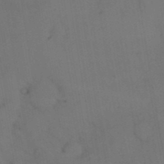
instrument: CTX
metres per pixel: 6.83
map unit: Nhu
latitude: 26.7057
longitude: -70.1011
